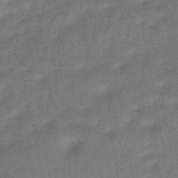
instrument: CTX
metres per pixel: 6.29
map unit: HNhu
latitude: -45.7100
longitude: 92.5952
